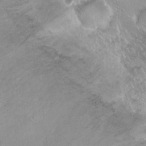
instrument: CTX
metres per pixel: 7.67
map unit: Ht
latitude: -14.1606
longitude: -41.3292
